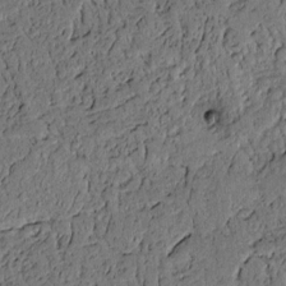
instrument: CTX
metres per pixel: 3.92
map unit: lAvf
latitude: 4.3278
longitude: 169.0108
